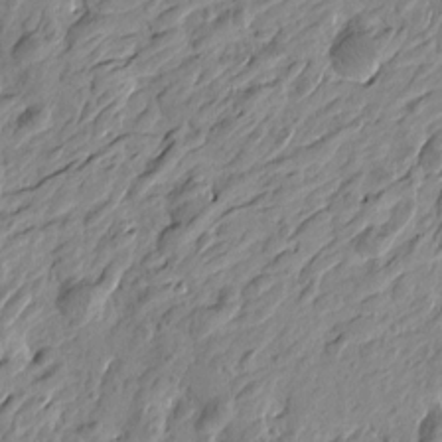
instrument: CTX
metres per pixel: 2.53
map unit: Htu
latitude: -4.1039
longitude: -179.5938
